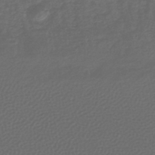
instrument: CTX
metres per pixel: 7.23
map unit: lHb
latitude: -42.4251
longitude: 70.2362
